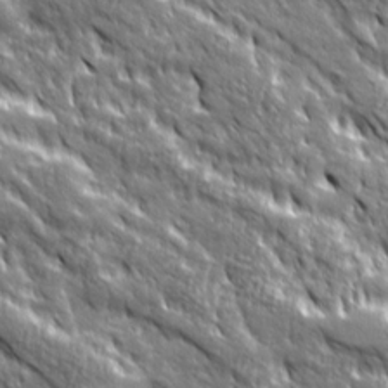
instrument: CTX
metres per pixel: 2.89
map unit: Ave
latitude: 20.0633
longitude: -135.5371
